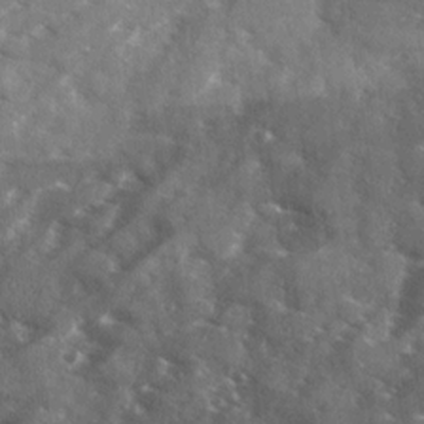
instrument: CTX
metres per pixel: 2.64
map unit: Ave
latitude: 18.5923
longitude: -130.2712
